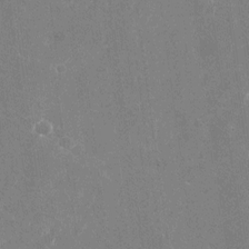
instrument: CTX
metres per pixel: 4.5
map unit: Nhu
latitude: -25.8989
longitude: -71.8016
